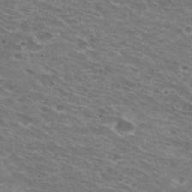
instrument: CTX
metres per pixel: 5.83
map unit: Hto
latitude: 30.4034
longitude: -44.2333
